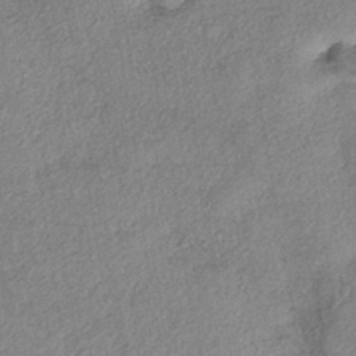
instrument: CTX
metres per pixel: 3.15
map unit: eHh
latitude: -42.2172
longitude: 120.0850
